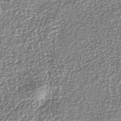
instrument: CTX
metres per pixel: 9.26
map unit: Nhu
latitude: -40.1795
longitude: -81.6127
